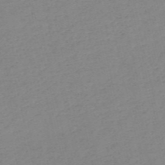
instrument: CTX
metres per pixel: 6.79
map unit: HNb
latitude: -54.1228
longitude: -39.1781
